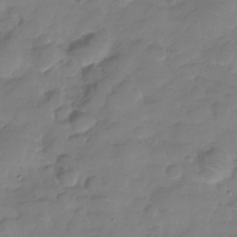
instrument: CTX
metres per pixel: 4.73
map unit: Hve
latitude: -30.4818
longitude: 95.6344
